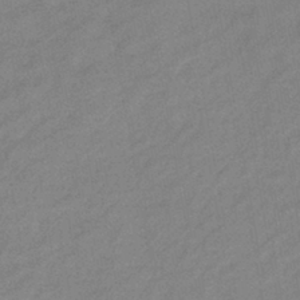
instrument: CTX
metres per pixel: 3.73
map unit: eHb
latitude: -40.6518
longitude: 82.4251
